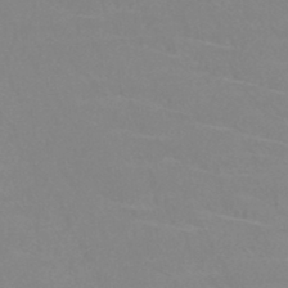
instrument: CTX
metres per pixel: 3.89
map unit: HNb
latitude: -45.4077
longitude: -42.4790
